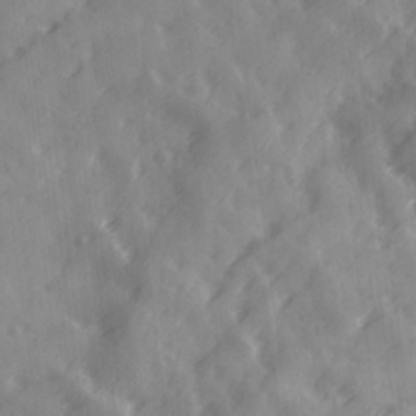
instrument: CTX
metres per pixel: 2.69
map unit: Ave
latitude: 19.0836
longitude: -131.5372
